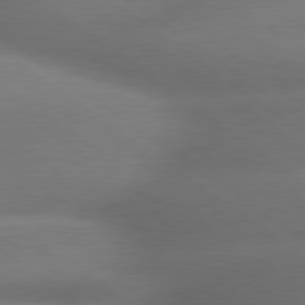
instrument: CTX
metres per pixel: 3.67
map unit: lApd
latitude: 79.7639
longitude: -167.9150
